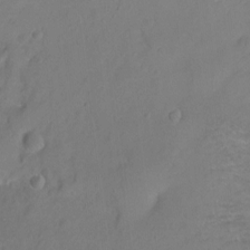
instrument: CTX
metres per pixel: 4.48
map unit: Ht
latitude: -8.3306
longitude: -36.6113
